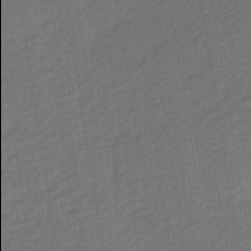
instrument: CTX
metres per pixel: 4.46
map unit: Ave
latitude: -0.5385
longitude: -113.9906
